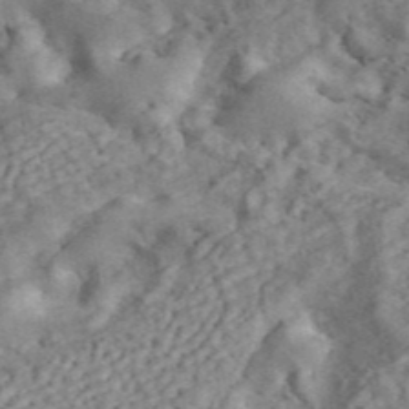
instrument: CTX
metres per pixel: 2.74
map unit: ANa
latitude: 45.2726
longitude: 26.4440
